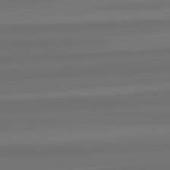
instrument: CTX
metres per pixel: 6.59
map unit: lApd
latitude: 82.3845
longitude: -177.5560
